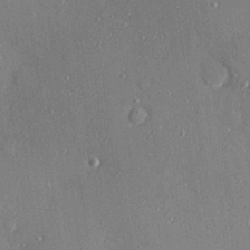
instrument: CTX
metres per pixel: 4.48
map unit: Hve
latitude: 26.3278
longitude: -90.1200
